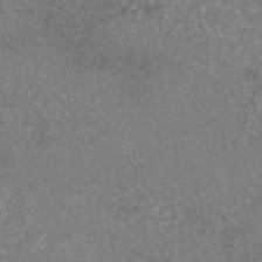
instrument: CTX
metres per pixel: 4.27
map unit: eAb
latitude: 46.3845
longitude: 105.4454
